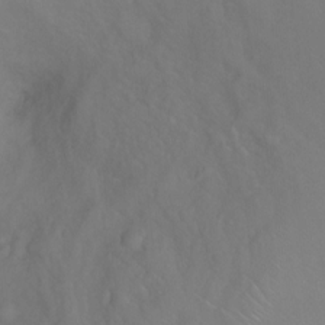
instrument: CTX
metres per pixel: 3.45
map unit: Ht
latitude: -2.4062
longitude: -33.3860
